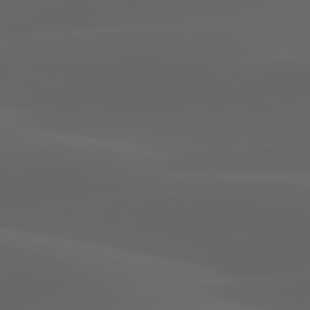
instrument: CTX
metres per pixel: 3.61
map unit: lApd
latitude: 80.1956
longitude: -94.1389
